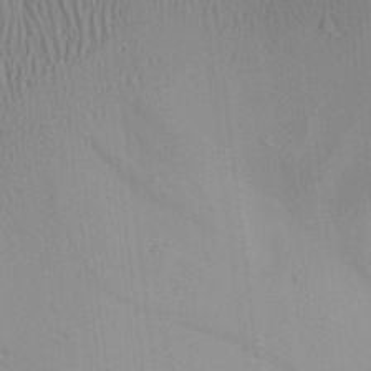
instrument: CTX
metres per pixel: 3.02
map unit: Aa
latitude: 25.0458
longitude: -136.2523
